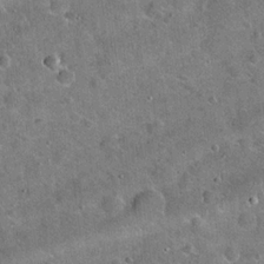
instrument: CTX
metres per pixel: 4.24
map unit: Hto
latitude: 19.7827
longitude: -50.1766
